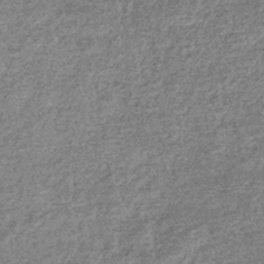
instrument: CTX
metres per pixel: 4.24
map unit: eHb
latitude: -37.1053
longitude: 80.2173
